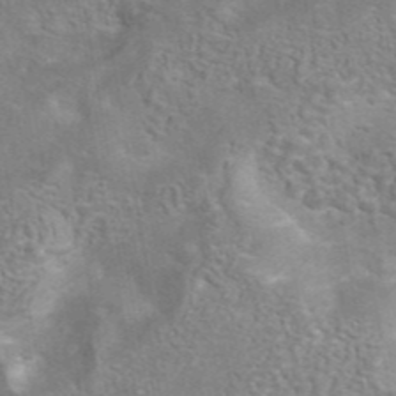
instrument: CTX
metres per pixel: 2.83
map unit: eAb
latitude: 42.8569
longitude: 106.8786
